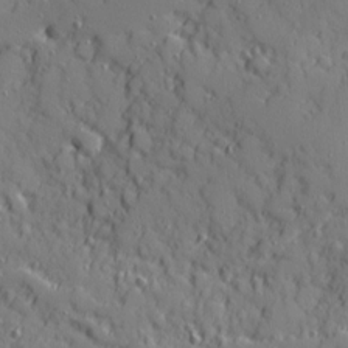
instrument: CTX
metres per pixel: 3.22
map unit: Ave
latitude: 11.1403
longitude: -101.4049
